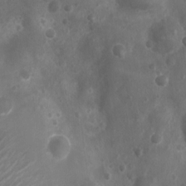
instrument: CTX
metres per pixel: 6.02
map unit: Nhu
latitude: 5.7450
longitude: -17.5371
